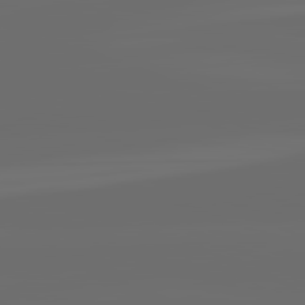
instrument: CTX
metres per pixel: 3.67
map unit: lApd
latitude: 82.3467
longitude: -165.4049
